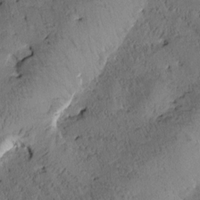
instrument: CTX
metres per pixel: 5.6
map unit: Htu
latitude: 0.0822
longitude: 175.9367
